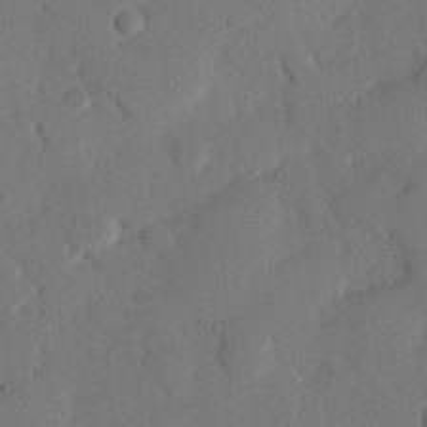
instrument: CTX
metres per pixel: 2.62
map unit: eHh
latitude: 25.9339
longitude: -80.4412
